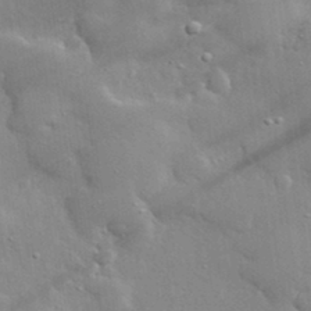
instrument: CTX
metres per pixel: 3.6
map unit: lHvf
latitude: 32.5546
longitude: -92.4412
